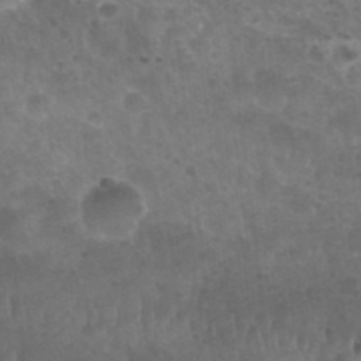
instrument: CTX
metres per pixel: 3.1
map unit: Nhu
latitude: 28.2144
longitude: -55.0458
